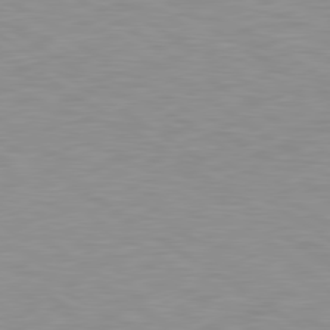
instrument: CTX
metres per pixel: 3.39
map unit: lApd
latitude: 79.3860
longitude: -95.4427
